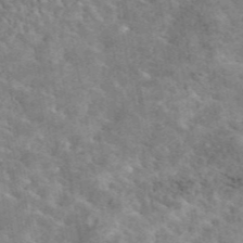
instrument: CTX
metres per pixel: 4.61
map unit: eAb
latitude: 44.7435
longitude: 124.9353
